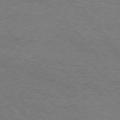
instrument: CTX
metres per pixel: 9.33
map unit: Hpe
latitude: 75.3860
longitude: -151.8961
